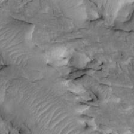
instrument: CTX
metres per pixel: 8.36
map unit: Htu
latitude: -2.3684
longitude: 148.9920
